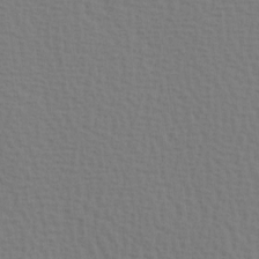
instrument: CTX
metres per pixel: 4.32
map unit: Hve
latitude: 2.2711
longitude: -125.5560
